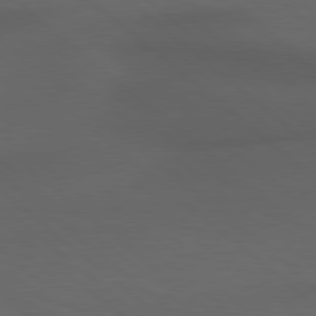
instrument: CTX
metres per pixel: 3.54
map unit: lApd
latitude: 78.5735
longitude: -176.5734
